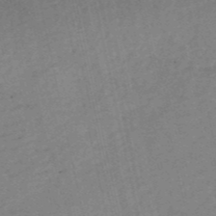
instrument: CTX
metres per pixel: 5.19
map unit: eHh
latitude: -54.6708
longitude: -91.4804
